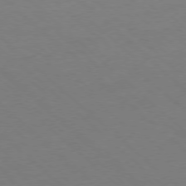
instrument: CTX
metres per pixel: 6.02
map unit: Ap
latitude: -77.9178
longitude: -98.7246
